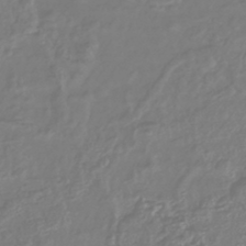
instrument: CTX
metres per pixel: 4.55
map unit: lHb
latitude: -43.1431
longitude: 77.5588
